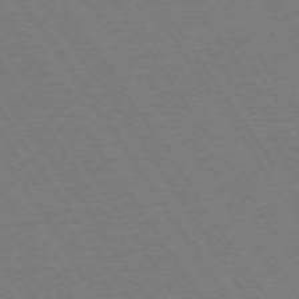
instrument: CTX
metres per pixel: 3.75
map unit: Ap
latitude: -73.7288
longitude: -71.2537
